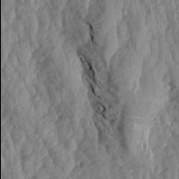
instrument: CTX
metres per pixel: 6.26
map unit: Aa
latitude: 18.7624
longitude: -145.9906
